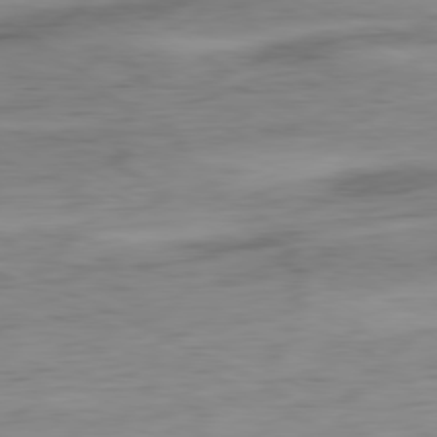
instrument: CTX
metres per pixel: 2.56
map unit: Ap
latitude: -80.7463
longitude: -60.6490
